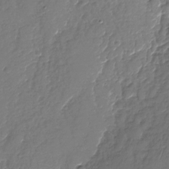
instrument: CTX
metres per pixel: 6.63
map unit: Nhu
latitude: -28.0850
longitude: -67.3481
